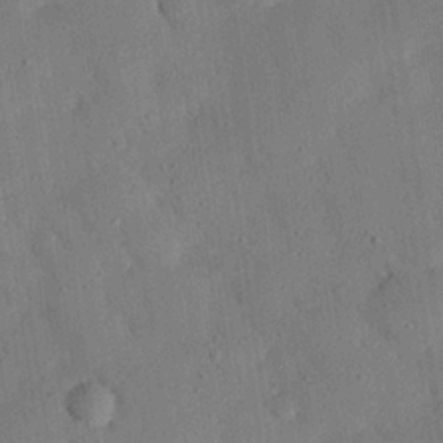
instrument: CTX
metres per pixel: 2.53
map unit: eHh
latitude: 26.3089
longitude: -79.7639
